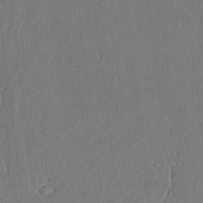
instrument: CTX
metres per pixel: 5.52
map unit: lAvf
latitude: 7.6883
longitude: 168.4062
